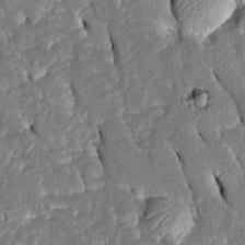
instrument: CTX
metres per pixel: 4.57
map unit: Htu
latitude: -0.3307
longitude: 149.7289
